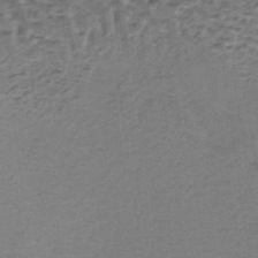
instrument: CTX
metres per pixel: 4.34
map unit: lHb
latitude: -37.2565
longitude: 60.8975
